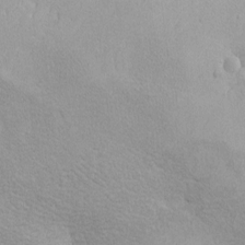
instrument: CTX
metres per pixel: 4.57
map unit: eHh
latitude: -8.6518
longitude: -68.7057
